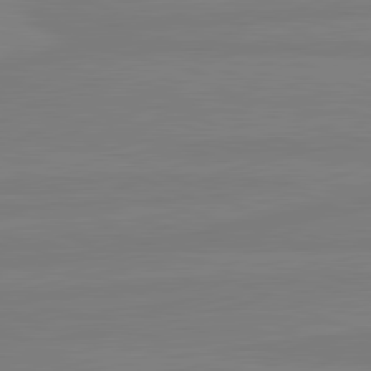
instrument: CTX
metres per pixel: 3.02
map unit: lApd
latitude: 81.6127
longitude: -178.7813
